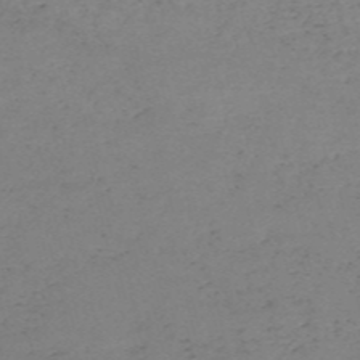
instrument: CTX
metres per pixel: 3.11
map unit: HNb
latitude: -56.0283
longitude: -44.3089
